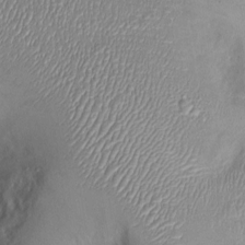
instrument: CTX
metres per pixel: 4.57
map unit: Ht
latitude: -1.8423
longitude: -14.6302
